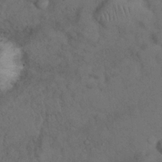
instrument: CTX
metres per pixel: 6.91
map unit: Nhu
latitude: 27.3482
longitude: -70.4601
